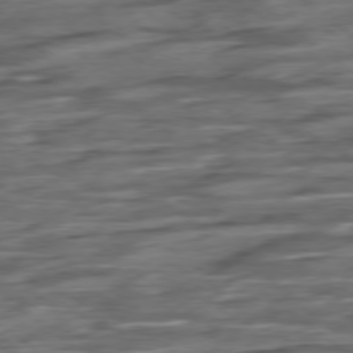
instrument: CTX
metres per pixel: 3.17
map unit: Hpe
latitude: -78.6707
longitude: -19.4615
